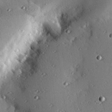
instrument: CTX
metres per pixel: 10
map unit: eHh
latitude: 23.1781
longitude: -90.4979
